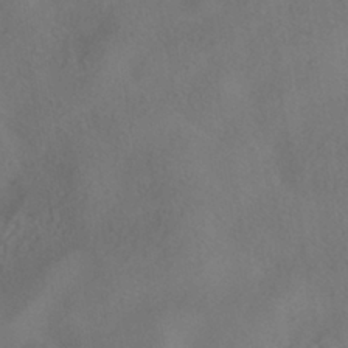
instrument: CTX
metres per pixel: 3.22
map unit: HNhu
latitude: -40.8030
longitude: 101.1620
